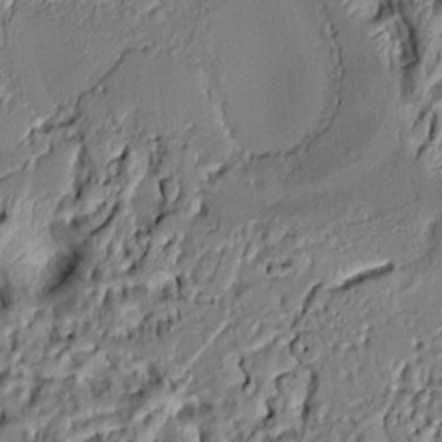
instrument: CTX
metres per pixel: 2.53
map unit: Aa
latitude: 8.9136
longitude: -132.0444
